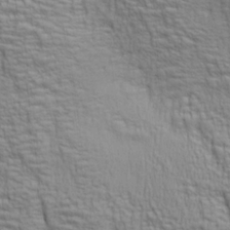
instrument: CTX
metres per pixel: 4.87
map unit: lAa
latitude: 7.1592
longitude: -115.6127
